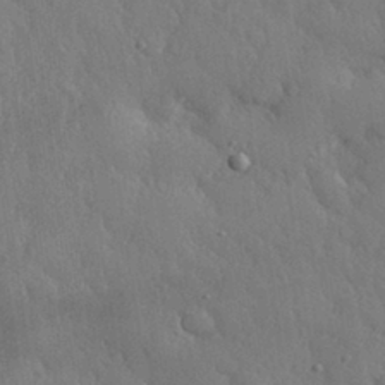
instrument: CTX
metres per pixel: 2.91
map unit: eHh
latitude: 30.4601
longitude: -79.2537
